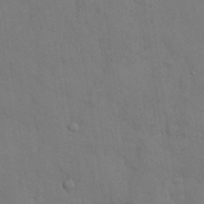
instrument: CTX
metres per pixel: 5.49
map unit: Nhu
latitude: 28.2900
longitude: -68.6113
